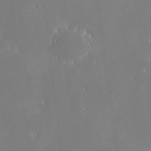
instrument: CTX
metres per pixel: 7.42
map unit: eHh
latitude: -2.7463
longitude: -84.1389
